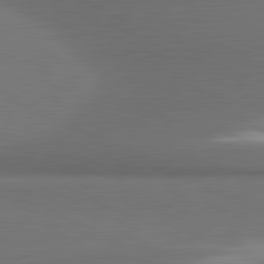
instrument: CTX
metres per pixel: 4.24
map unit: lApd
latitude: 81.4993
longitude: 175.4454
